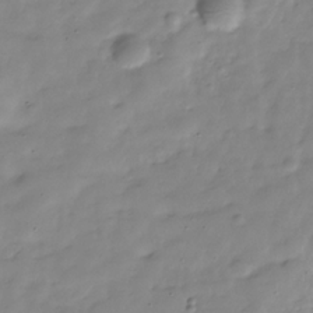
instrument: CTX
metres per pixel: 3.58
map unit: Hve
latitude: -30.3684
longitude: 91.0298
